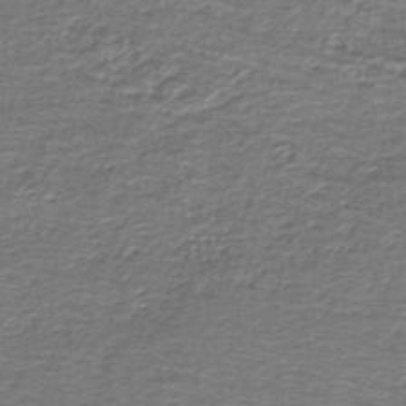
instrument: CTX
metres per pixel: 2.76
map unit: lHb
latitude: -45.0109
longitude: 57.6533
